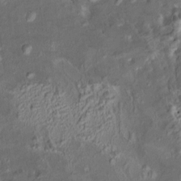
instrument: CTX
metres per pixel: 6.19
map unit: HNhu
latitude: 5.0647
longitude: 9.4832
